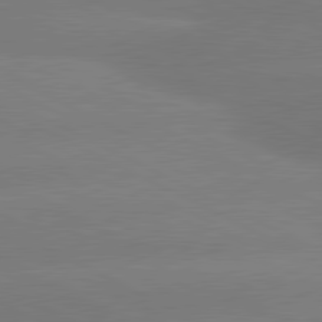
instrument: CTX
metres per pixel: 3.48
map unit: lApd
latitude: 80.8758
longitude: -151.3103
